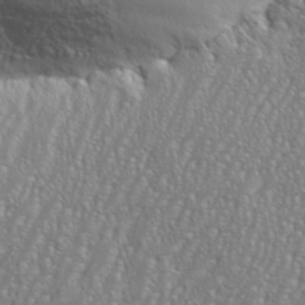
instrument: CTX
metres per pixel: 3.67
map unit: eHh
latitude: 35.5182
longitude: -132.5735
